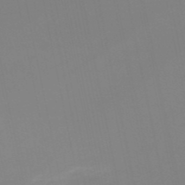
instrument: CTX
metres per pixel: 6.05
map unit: HNb
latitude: -50.7463
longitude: -50.8191
